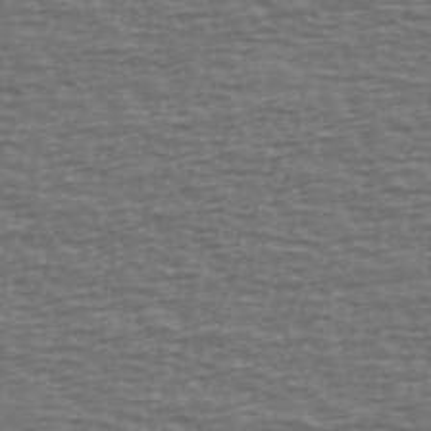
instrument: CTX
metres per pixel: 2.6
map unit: Ave
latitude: 39.1403
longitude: -113.9339
